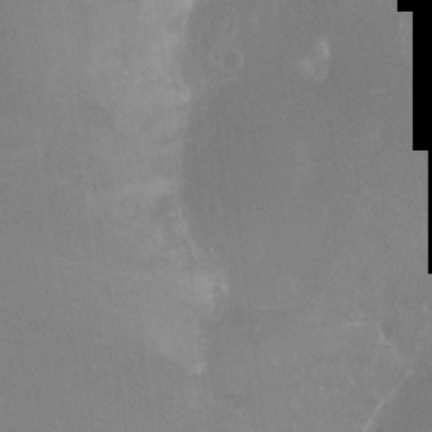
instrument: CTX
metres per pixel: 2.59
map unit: Hto
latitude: -10.3873
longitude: -36.8947
